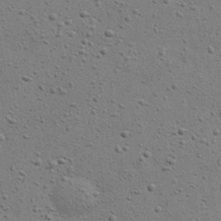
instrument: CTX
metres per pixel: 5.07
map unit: eHh
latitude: 24.3845
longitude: -69.4238
